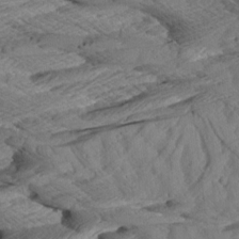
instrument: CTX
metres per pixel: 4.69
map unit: Aa
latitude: 8.6869
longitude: -135.1592
